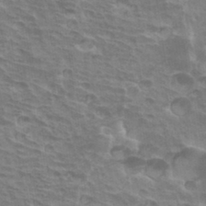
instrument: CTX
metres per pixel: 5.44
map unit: Hto
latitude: 34.0255
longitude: -40.7057
